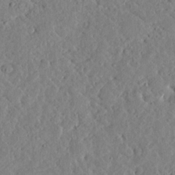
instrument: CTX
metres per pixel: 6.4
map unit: lHvf
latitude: 14.8380
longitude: 179.1431
